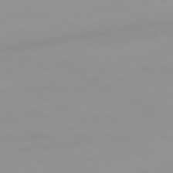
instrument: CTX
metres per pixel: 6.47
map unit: Ap
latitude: -79.7855
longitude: -93.0080
